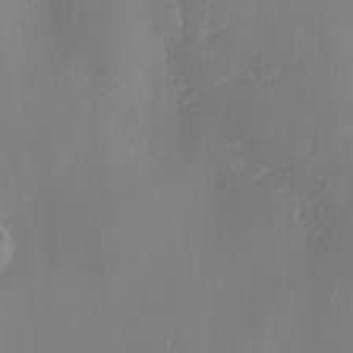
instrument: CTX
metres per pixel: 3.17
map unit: Ave
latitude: 1.6127
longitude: -113.4237
